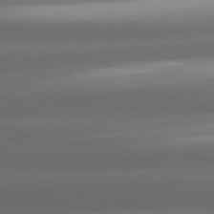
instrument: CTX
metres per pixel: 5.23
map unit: lApd
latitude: 81.0269
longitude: -143.3104
